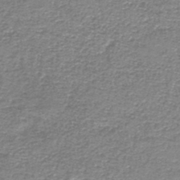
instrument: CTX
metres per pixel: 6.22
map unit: HNb
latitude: -44.1606
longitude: 50.1984
